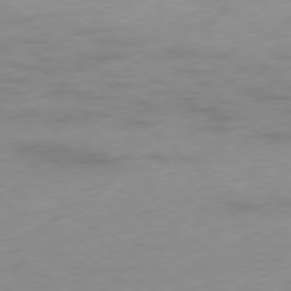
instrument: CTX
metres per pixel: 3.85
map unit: Ap
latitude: -78.1794
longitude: -59.7639
